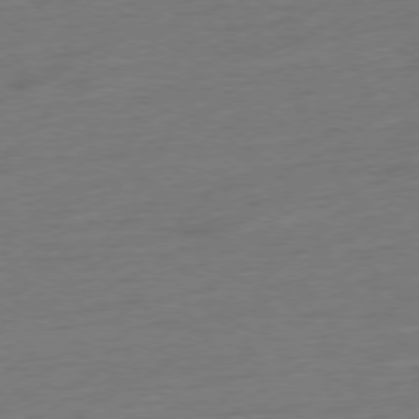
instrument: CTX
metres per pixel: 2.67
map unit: Hpe
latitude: -77.3510
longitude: -13.2726
